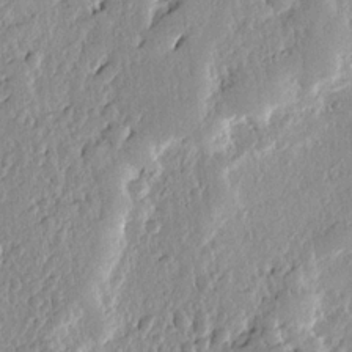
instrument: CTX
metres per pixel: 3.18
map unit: Ave
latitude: 12.9892
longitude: -134.8569
